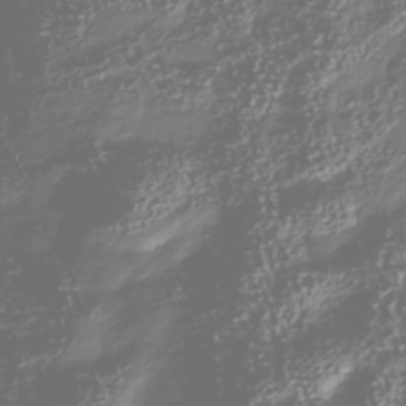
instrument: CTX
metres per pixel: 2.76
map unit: Nhu
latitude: -40.5574
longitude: -82.8569
